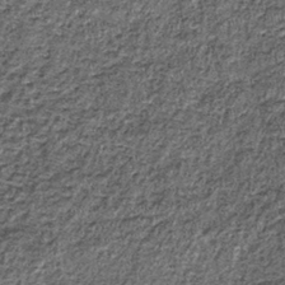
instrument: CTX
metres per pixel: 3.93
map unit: lHb
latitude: -39.3698
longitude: 65.1809
